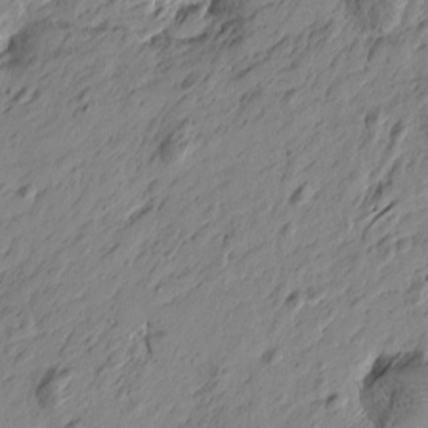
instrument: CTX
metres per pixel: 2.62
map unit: Htu
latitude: -4.6707
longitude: -178.6680
